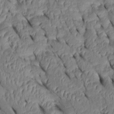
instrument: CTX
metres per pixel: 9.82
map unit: Htu
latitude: 1.1970
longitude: 148.6519
